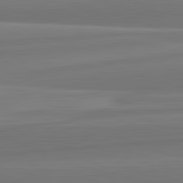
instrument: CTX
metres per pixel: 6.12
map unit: lApd
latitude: 82.6301
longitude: 169.2376
